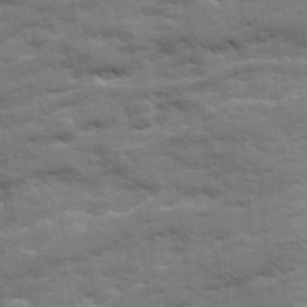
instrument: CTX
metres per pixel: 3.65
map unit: Ave
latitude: 19.6127
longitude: -129.9339
